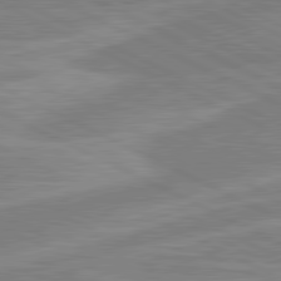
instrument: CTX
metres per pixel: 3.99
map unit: lApd
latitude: 80.8758
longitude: -169.8772
